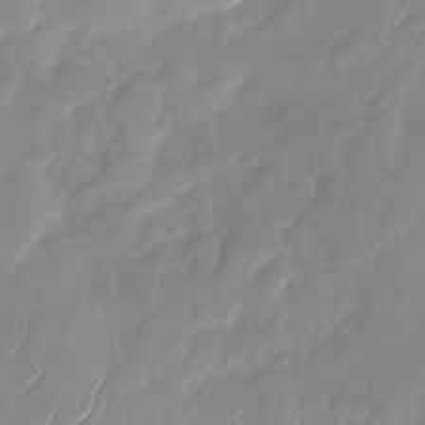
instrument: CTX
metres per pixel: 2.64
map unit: Nhu
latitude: -28.0094
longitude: -61.8772
